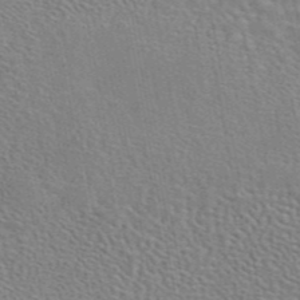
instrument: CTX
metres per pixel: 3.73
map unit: eAb
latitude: 44.4790
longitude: 110.0661
